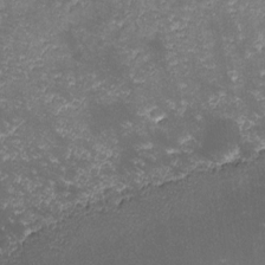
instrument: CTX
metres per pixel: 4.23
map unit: lHvf
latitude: -13.6344
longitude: -102.1578
